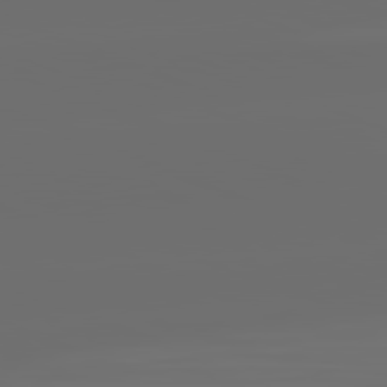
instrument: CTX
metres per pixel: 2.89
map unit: lApd
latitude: 82.0822
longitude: -165.0458
